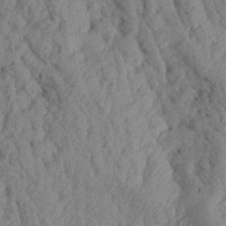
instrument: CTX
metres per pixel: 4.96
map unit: Aa
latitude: 18.0633
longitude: -145.7449
